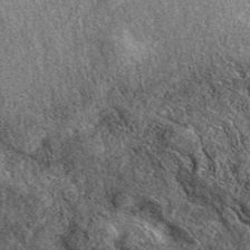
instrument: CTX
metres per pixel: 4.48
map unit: eAb
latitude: 39.2537
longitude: 108.3873
